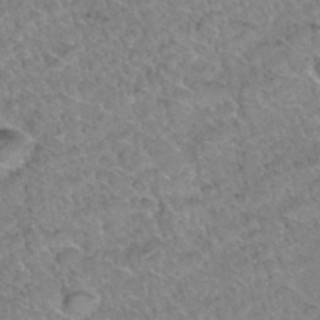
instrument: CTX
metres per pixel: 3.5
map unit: Hto
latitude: 34.8002
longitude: -48.1767
